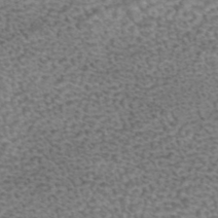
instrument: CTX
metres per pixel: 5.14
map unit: eAb
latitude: 44.7624
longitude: 104.5762
